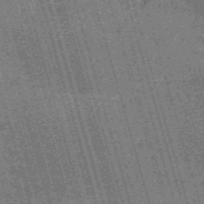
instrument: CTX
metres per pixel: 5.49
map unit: Nve
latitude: -59.6532
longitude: 62.4251
